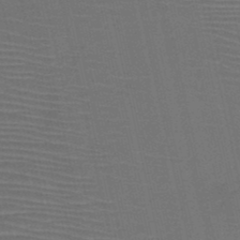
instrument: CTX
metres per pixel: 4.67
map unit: HNb
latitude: -47.1620
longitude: -41.2536
